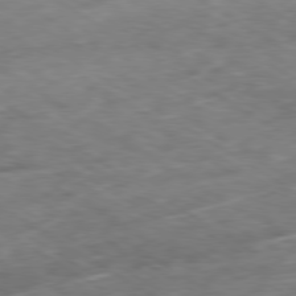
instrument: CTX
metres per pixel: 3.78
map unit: Ap
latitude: -80.1228
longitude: -72.0255
